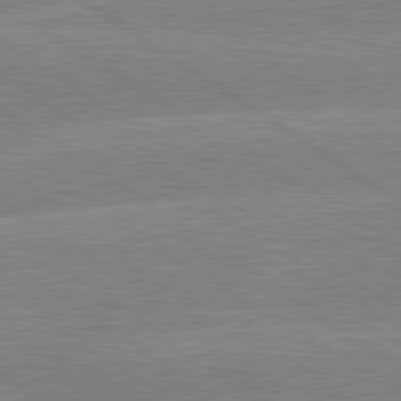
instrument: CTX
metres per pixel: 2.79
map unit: lApd
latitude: 79.6316
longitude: -132.4223
